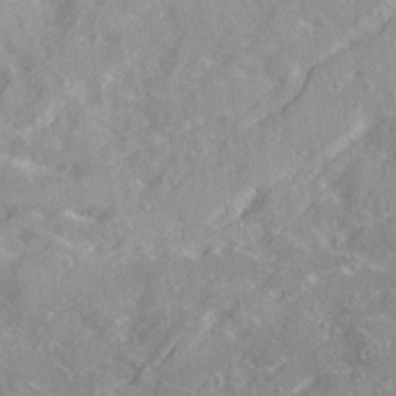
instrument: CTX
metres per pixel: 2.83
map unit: Ave
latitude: 21.3104
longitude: -130.5924
